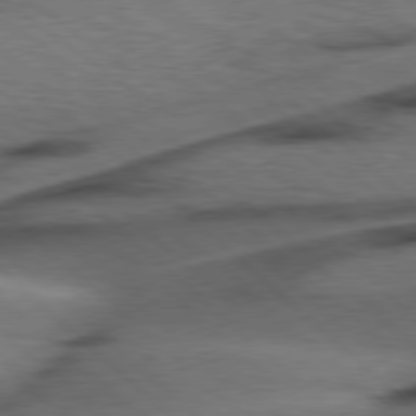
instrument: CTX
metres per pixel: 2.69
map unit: Hpe
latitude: 78.3279
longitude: -155.3671
